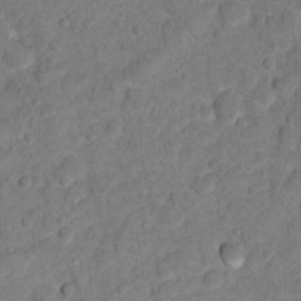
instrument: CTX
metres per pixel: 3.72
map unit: Ht
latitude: 11.5749
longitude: -33.6316
